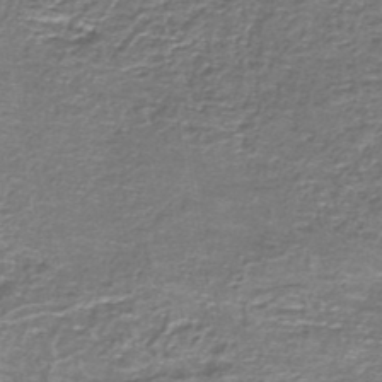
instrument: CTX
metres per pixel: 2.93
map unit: lHb
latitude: -43.7477
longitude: 54.2362
